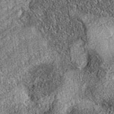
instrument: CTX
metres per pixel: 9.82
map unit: eAb
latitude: 36.1767
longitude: 109.1809
